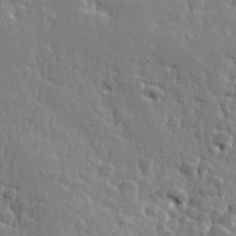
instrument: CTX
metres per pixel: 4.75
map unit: Hve
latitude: 25.6693
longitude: 144.2173
